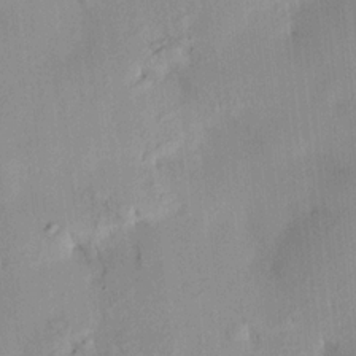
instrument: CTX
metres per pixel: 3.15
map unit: HNhu
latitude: 14.5924
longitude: 12.8975
